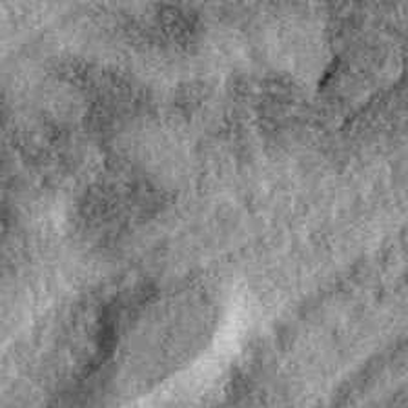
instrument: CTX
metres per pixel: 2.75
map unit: eAb
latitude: 39.0836
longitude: 111.6344
